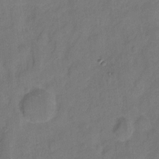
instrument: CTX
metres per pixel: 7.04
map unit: Hto
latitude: 5.6127
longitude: -61.3292
